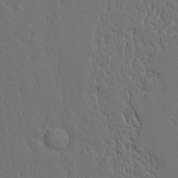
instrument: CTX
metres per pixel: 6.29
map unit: Aa
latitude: 18.2144
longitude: -124.7813
